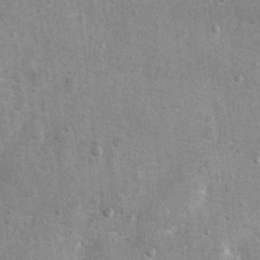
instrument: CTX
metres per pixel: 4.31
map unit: Hto
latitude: 11.9528
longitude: -36.5357
